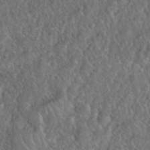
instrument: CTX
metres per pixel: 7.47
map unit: eHh
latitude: 40.2711
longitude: -57.8016
